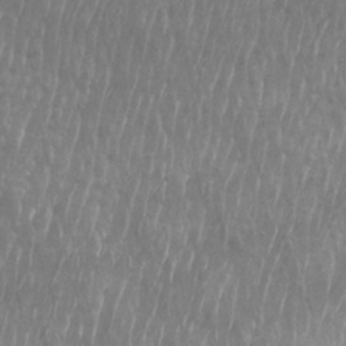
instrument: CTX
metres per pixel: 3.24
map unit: Htu
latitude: -9.2943
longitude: -75.8394
